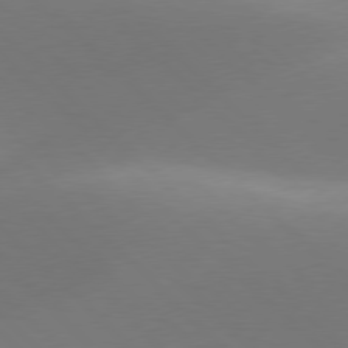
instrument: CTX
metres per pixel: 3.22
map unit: lApd
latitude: 77.5560
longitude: -51.0080
